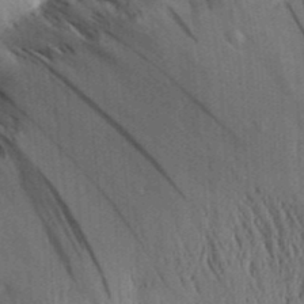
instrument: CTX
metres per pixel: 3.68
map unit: Aa
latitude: 30.5924
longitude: -136.8191
